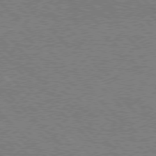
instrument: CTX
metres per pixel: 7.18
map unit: Hpe
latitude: 76.6112
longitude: -161.9906
